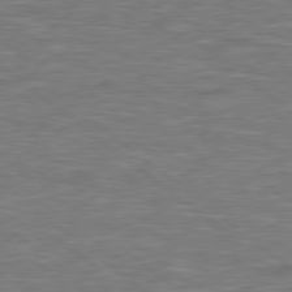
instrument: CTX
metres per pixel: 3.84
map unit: Hpe
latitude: 78.7247
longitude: 179.1998
